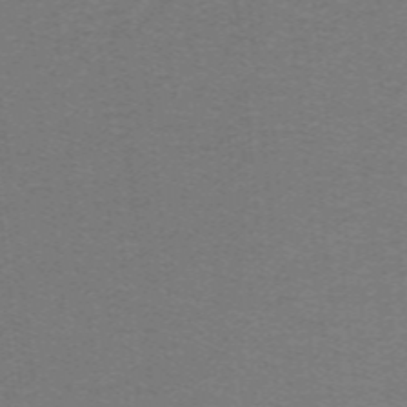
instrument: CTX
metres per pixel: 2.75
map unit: lHb
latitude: -43.0486
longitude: 54.5007
